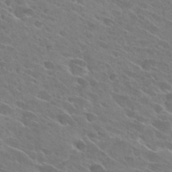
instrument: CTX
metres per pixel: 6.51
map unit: Hto
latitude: 26.1389
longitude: -41.4426
